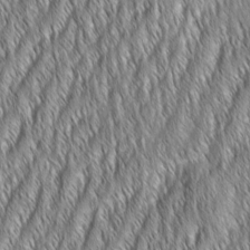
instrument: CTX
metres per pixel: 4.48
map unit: Aa
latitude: 7.1025
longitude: -130.6113
